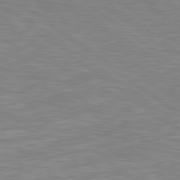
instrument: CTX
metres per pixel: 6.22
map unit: Hpe
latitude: 79.5560
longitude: -126.1578
